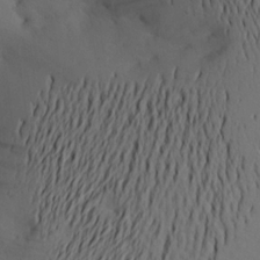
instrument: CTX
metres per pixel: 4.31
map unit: Aa
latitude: 20.5168
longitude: -145.5182
